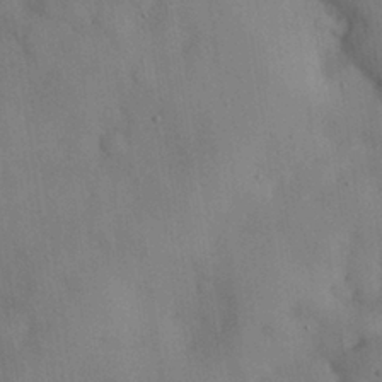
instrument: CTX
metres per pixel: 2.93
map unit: Nhu
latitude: 28.0822
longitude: -70.0822
